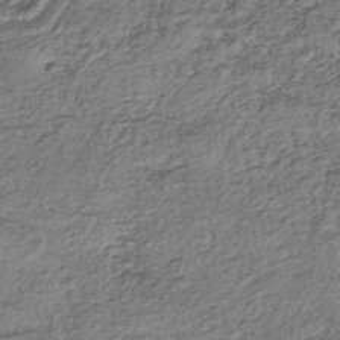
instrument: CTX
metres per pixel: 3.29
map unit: eHh
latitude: -43.6154
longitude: 122.0661
